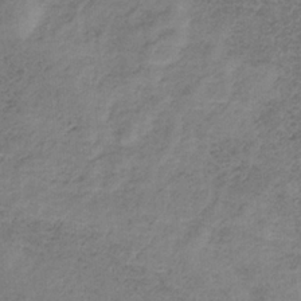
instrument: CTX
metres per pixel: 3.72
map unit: HNb
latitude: -33.1431
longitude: 58.9163
